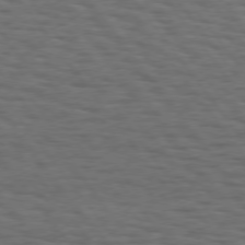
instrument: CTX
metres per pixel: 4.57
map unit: Hpe
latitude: 75.1214
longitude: -133.1970
